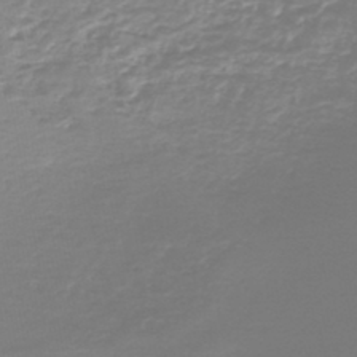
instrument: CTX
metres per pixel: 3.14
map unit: lHb
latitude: -44.4062
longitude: 62.1983
